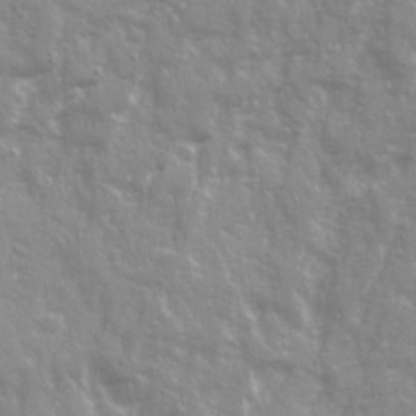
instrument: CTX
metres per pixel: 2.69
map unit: Ave
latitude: 21.4616
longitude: -132.6302
